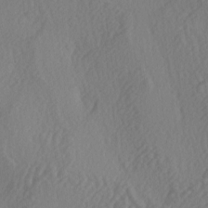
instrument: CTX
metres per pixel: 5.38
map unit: lAa
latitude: -4.2550
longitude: -123.6694
